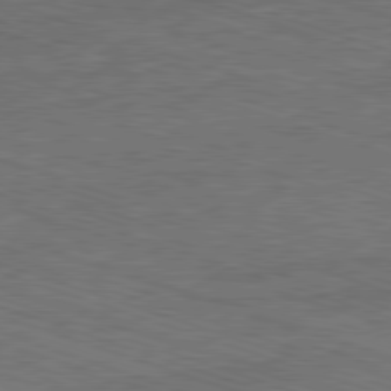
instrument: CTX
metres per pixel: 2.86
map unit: Ap
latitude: -81.5210
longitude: -72.4790
